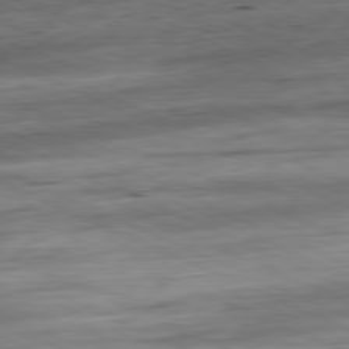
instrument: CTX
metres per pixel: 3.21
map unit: Ap
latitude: -81.3510
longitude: -87.1403
